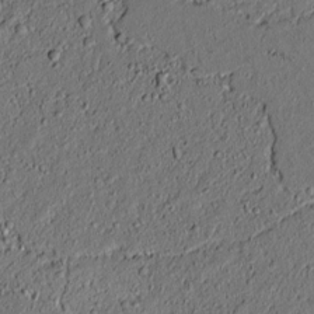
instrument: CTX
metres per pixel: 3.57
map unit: lAvf
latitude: 4.1956
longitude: 167.9745
